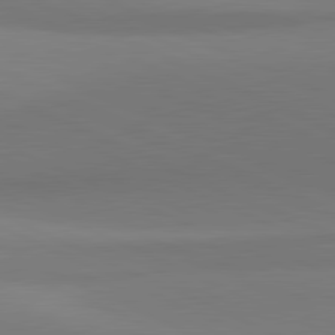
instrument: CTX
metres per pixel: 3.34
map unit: lApd
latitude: 81.5182
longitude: 144.5007
